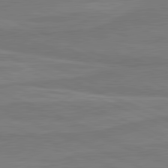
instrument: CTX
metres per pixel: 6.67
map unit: lApd
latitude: 81.5182
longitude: 168.1605
